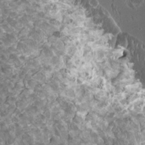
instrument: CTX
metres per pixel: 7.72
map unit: HNhu
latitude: 2.1200
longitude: 6.1983
